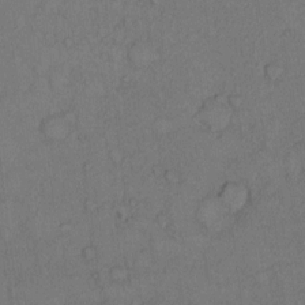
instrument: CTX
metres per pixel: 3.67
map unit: Hto
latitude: 10.6491
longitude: -58.8569
